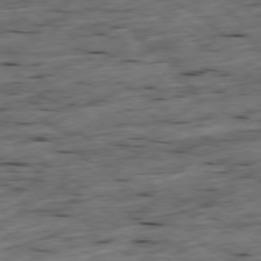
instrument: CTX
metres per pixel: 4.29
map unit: Ap
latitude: -79.4265
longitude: -90.1578
